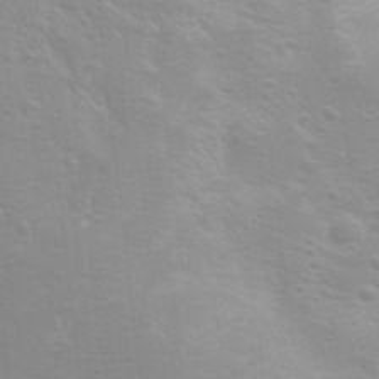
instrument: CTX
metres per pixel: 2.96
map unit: eHh
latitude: 31.4049
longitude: -58.2712
